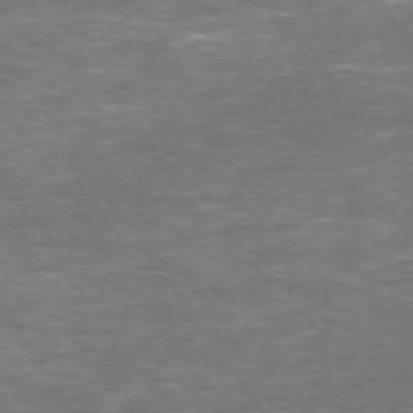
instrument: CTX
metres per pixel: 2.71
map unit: Hpe
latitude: 73.5560
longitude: -125.5182
